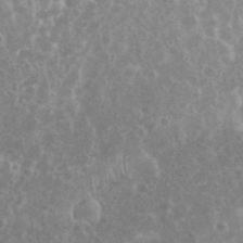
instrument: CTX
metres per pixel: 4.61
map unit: eHh
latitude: 35.1403
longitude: -62.2712
